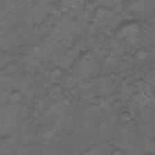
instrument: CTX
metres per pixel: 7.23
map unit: Nhu
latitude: 26.1389
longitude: -53.8772
